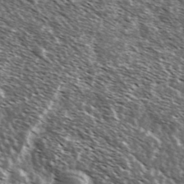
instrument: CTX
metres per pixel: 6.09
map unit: Ave
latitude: 37.2726
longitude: -108.6112
